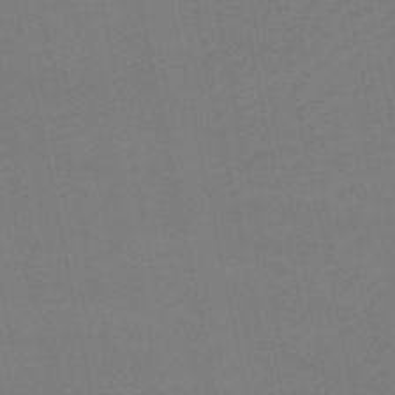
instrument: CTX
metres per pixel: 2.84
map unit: lHb
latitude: -47.2187
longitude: 58.7841
